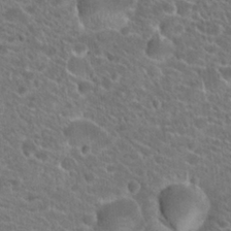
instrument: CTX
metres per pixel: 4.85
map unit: Hto
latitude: 20.6869
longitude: -38.9514
